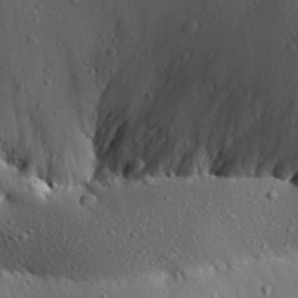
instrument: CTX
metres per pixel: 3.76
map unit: Aa
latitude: 31.2348
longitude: -134.9513
